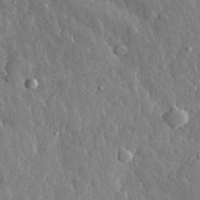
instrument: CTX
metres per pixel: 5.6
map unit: eHh
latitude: 31.3104
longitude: -79.8961
